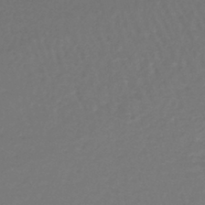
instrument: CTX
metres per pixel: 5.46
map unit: lHb
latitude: -42.8785
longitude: 62.4251
